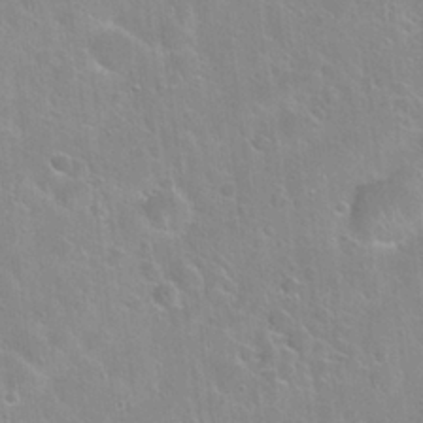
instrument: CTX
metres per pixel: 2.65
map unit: Hto
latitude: 22.4223
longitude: -52.4223
